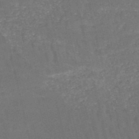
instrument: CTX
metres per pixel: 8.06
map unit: HNb
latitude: -51.2943
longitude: -48.8191
